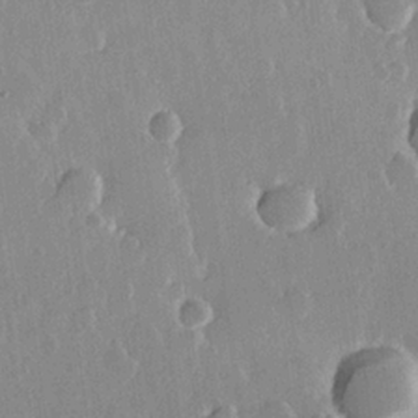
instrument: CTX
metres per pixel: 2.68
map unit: Hve
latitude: 23.0458
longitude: 149.2565
